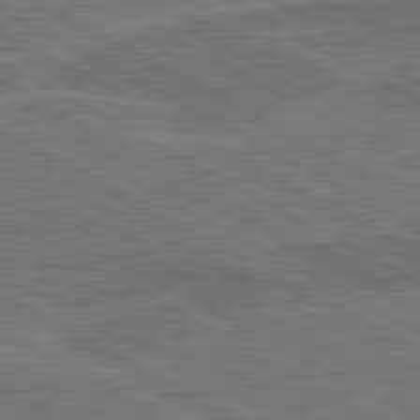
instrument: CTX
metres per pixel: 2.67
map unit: lApd
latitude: 80.7435
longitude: 119.0109
